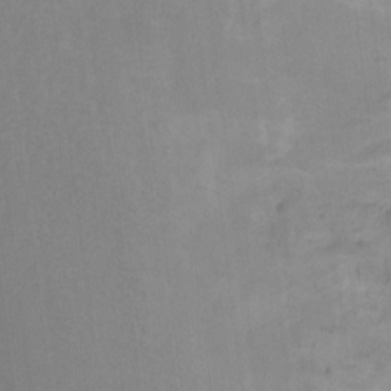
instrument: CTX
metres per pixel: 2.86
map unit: Ht
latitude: 11.0270
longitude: -32.4790
